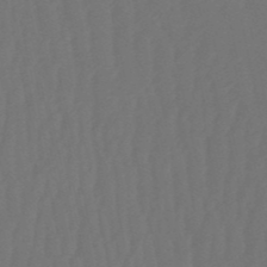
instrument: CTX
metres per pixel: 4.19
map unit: eHb
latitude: -51.2565
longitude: 77.7478
